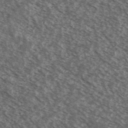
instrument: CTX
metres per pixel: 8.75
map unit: Ave
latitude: 38.6679
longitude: -110.9136
